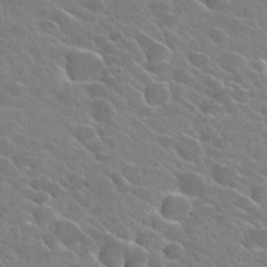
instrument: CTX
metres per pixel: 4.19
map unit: Hto
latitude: 26.0255
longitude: -42.5924
